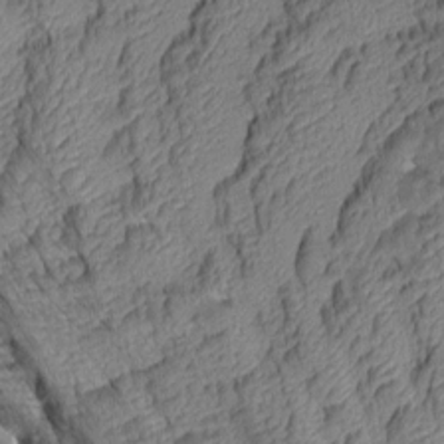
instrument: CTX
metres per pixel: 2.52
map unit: Aa
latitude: 8.1200
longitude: -128.9702
